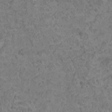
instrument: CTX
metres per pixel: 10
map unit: HNhu
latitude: -0.8219
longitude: 2.1227
